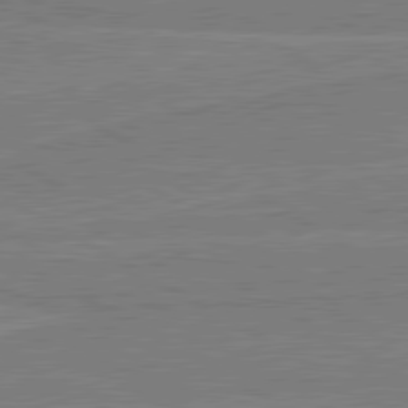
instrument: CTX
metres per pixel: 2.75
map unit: lApd
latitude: 80.5924
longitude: 168.8786
